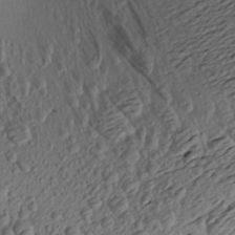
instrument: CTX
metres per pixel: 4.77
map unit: Aa
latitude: 18.3278
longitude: -144.6679
